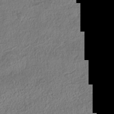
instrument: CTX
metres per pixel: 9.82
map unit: Nhe
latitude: -38.5574
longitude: 138.6519
